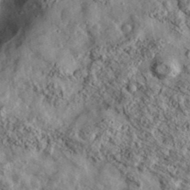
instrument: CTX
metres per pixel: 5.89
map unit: Ave
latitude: 38.2145
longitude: -109.8583
